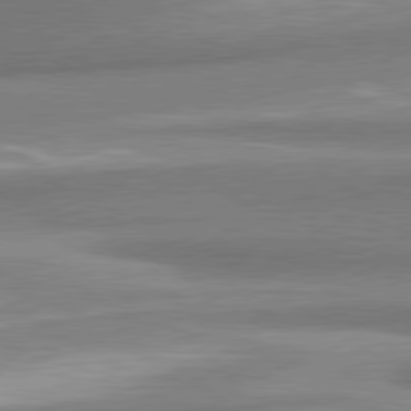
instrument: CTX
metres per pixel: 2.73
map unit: lApd
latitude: 80.3467
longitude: 176.0472
